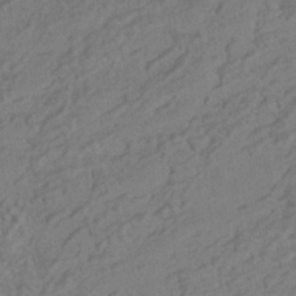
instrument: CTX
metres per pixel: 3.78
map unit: HNhu
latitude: -42.1227
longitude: 101.5966
